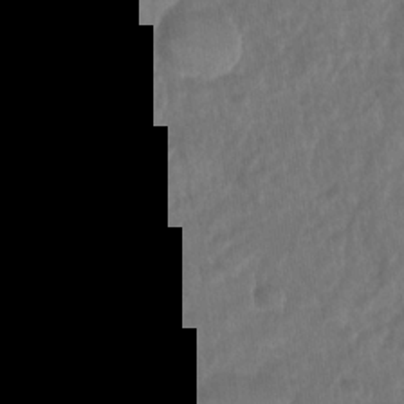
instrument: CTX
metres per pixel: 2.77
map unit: Nhu
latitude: -30.3873
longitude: -62.6302
